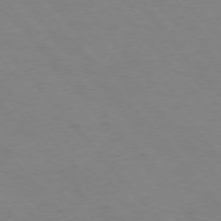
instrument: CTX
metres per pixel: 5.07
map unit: Ap
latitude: -76.5007
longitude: -88.5168
